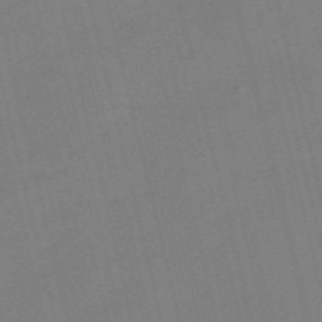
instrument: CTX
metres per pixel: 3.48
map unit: Nve
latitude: -58.7652
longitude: 50.9542
